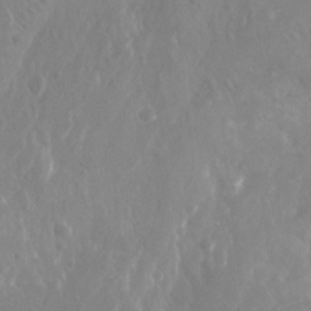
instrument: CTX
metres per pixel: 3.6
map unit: Nhu
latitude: -13.6722
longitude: -64.3090
